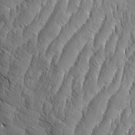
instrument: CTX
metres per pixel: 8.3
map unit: Aa
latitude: 8.4223
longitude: -132.3278
